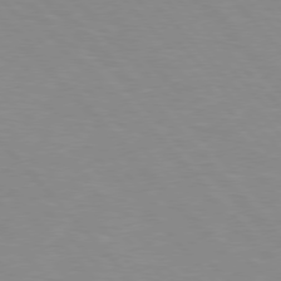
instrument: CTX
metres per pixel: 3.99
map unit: Hpe
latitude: 76.1200
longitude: -155.6694
